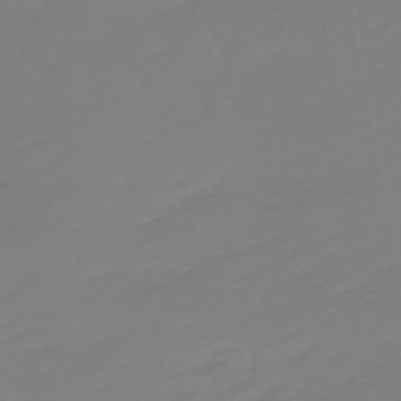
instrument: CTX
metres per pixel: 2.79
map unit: lHb
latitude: -49.4644
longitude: 82.4629
